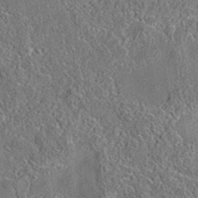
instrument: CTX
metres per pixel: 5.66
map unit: eAb
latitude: 35.7071
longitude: 112.2362
